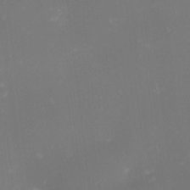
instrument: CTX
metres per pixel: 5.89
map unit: Nhu
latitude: -1.2187
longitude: -80.5924
